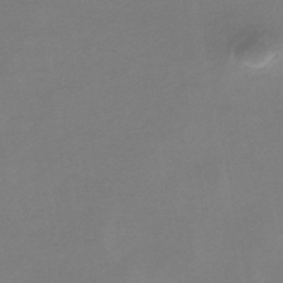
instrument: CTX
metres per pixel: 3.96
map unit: lHb
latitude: -45.7478
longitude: 74.8786
